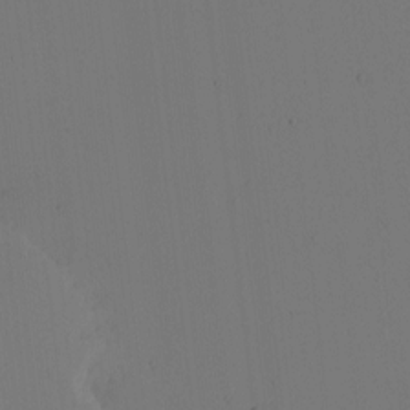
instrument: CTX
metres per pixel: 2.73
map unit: Nhu
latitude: -1.3321
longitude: -73.4994
